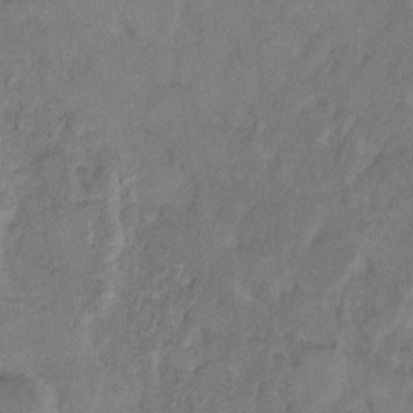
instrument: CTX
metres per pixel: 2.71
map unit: Hto
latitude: 7.1403
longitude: -61.6883
